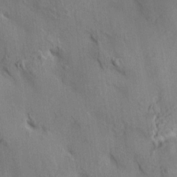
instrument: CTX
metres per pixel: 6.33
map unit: HNhu
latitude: 14.2334
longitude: 12.0472
